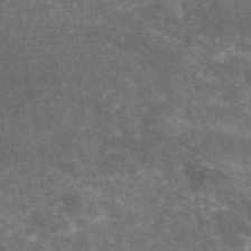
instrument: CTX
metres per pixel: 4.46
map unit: eAb
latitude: 46.2145
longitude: 119.9178
